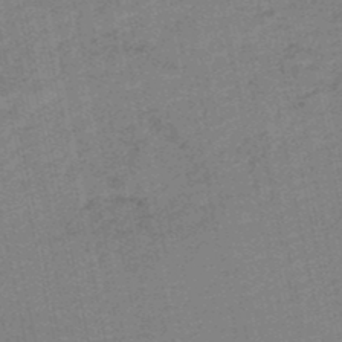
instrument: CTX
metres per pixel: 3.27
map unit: HNb
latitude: -48.5007
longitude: 59.0864
